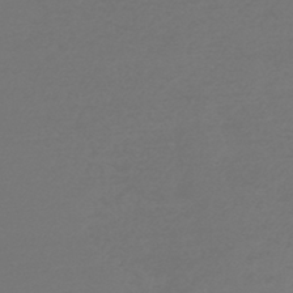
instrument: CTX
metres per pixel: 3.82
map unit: HNb
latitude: -44.3873
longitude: -42.1200
